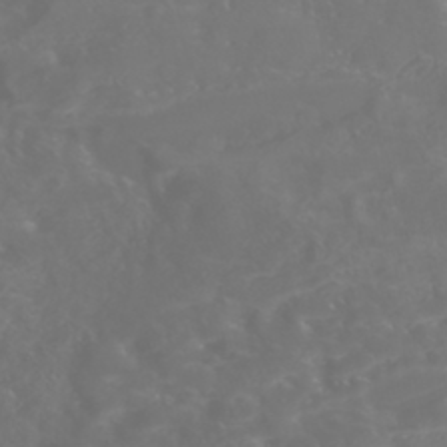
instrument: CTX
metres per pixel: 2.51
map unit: Nhe
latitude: -46.5196
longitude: 153.2753
